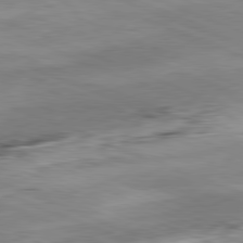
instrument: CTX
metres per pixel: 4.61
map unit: Ap
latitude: -81.8800
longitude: -82.4790
